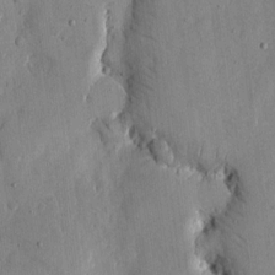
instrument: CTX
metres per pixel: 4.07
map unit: eHh
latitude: 12.3656
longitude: -69.1403
